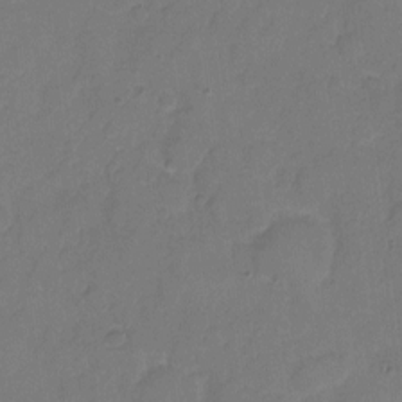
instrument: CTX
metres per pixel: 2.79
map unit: eHh
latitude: 6.0633
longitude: -65.4048
